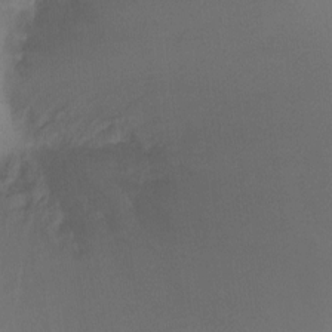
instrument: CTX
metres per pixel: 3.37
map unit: Ht
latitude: -9.8989
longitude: -37.6694
